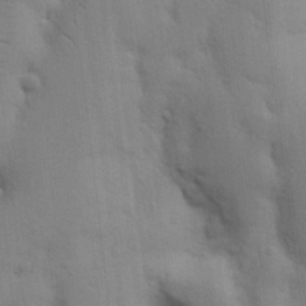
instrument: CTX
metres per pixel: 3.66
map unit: Nhu
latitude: 16.2145
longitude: -74.8569
